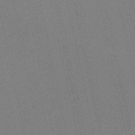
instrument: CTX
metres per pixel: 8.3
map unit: HNb
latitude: -52.5384
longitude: -47.6316
